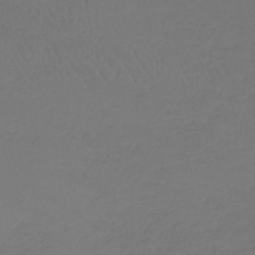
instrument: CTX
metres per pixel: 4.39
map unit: lHb
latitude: -42.8596
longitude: 68.6707
